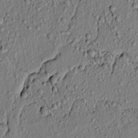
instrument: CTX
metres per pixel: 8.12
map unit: lAvf
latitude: 6.8380
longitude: 166.6518
